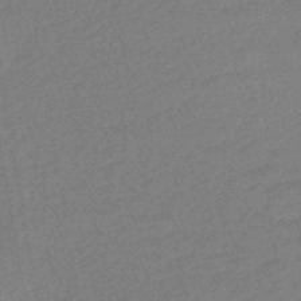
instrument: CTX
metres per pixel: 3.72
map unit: lHb
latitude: -43.3509
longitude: 79.5210
